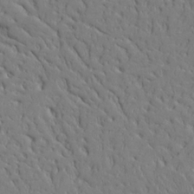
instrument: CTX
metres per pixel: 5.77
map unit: Aa
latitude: 24.3467
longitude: -133.0270
